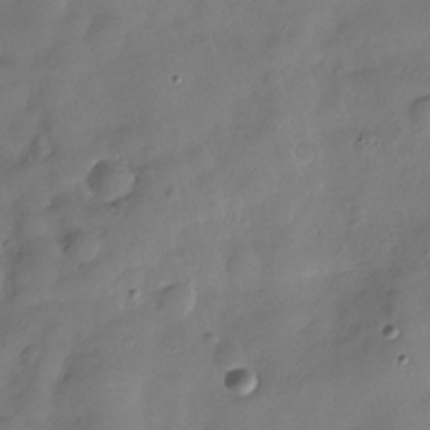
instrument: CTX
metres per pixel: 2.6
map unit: Hve
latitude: -30.2550
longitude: 94.9919
